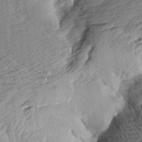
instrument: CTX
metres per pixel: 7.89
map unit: Aa
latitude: 8.3845
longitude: -138.8191
